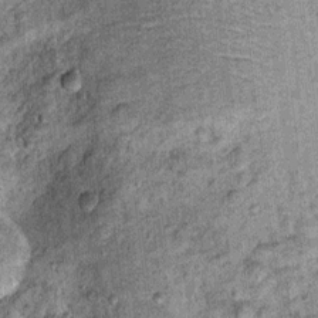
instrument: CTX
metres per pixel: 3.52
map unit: Ht
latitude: 10.5168
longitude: -38.4979
